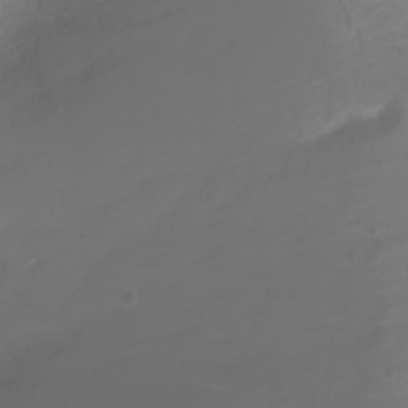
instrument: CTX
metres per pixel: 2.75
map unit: Ht
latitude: -2.8596
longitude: -61.0458
